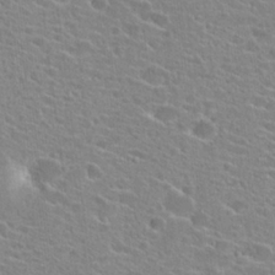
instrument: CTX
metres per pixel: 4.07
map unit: Hto
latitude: 24.1577
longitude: -44.7624
